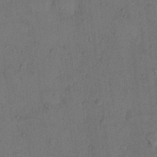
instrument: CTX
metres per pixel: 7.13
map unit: Hto
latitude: 10.8191
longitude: -58.4979
